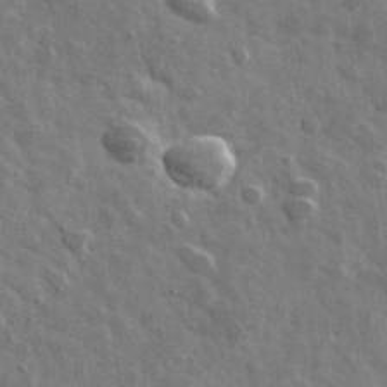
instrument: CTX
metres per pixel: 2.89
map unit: lHvf
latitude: 36.2712
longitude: -89.3860
